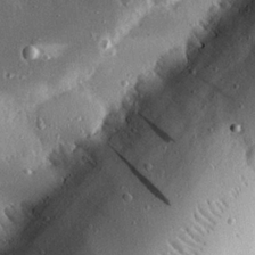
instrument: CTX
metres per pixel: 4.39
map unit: eHh
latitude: 23.6883
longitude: -89.9528
